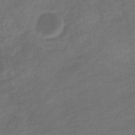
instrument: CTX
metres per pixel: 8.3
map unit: eHb
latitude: -36.0472
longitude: 78.3495
